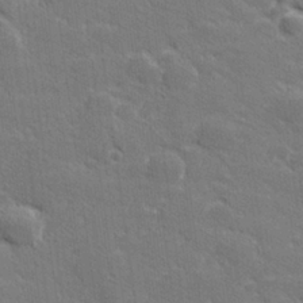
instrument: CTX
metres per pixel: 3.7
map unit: lHvf
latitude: 26.6869
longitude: 142.2739
